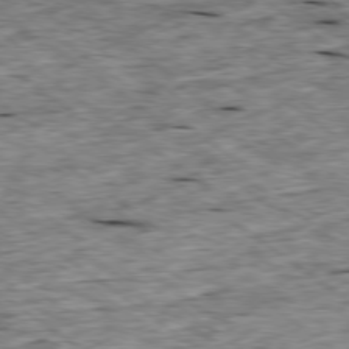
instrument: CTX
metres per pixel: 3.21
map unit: Ap
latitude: -79.0675
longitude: -87.7449
